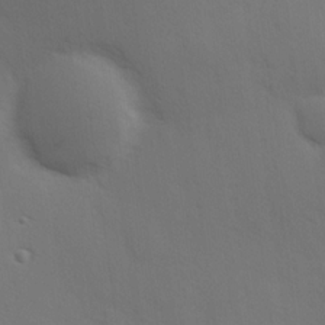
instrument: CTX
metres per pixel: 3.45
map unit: Hve
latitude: 19.1970
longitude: 150.8219
